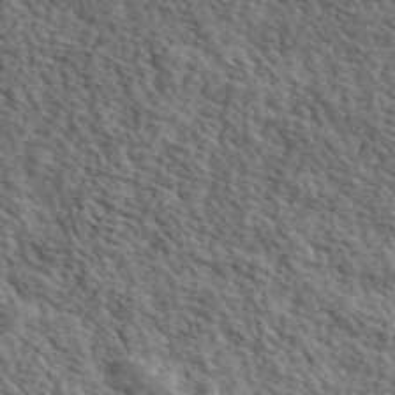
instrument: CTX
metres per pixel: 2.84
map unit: lHvf
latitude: 40.4978
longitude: -85.8583
